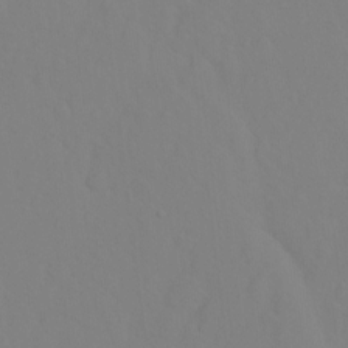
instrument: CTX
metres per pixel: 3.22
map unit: Hto
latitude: -6.8786
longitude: -47.8395
